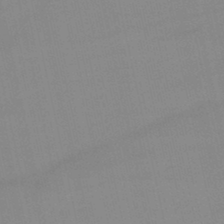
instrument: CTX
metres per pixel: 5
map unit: lHb
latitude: -46.4251
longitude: 70.3684
